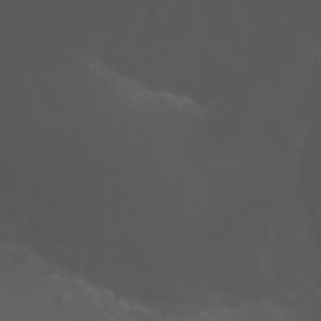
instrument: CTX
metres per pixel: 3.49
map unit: Nhu
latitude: -5.8422
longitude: -79.4238
